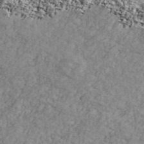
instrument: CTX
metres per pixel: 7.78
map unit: Ave
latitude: 41.8961
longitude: -110.3845
